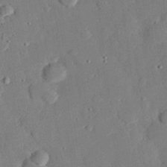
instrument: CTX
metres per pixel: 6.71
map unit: eHh
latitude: 29.1781
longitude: -81.2348
